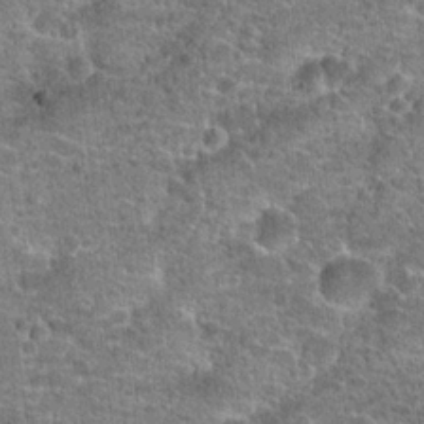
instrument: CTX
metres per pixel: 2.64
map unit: Hto
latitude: 20.6113
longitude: -42.5357
